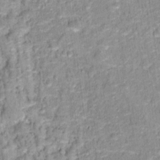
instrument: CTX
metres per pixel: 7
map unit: Hto
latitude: 16.0822
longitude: -36.6491
